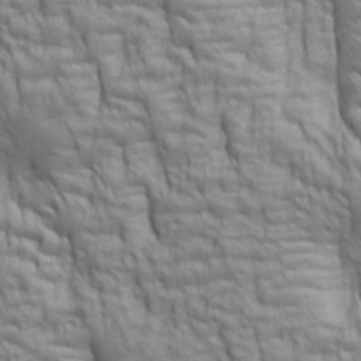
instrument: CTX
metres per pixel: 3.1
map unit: lAa
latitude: 6.1578
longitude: -115.6504
